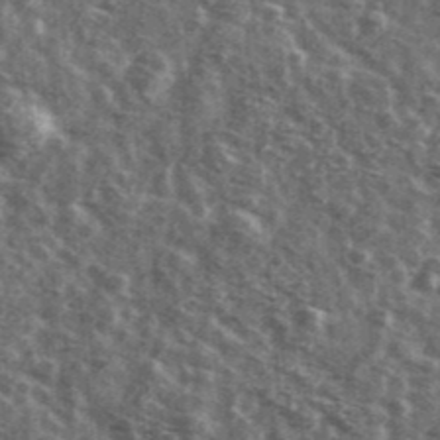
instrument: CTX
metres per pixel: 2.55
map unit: Ave
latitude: 42.0444
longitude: -106.7246
